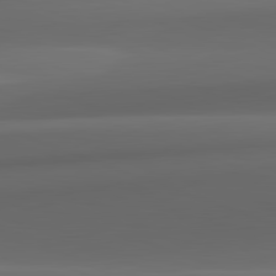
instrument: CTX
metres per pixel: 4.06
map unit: lApd
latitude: 82.3656
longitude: 142.7463
